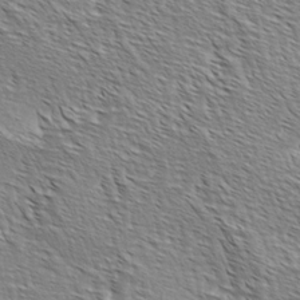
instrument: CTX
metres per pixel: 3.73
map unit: lAa
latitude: -4.4251
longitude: -122.1578
